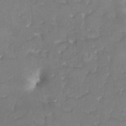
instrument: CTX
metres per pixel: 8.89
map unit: HNhu
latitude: 4.7246
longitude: 9.9178
